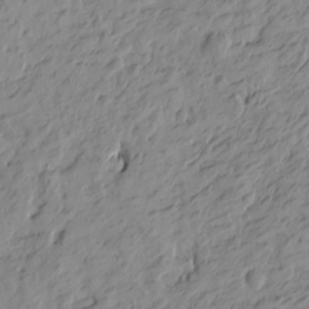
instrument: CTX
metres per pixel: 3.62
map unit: Htu
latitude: -1.1998
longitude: -174.8947
